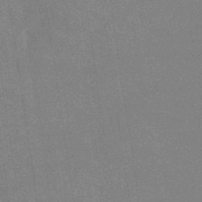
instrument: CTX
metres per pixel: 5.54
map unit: eHb
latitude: -36.7652
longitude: 76.5007
